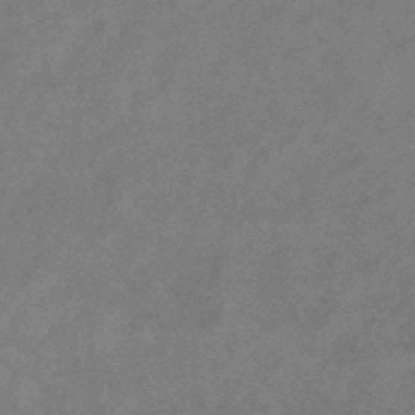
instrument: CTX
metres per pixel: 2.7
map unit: lHb
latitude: -40.5385
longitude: 74.7275
